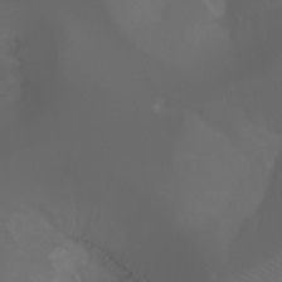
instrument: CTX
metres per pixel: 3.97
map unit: Aa
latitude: -7.2376
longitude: -72.9892
